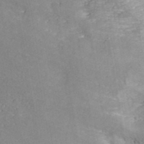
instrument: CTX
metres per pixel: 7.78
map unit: ANa
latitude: 41.9339
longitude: 34.5763
